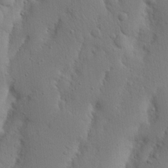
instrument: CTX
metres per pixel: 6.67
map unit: Nhu
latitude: 18.7624
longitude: -75.3860
